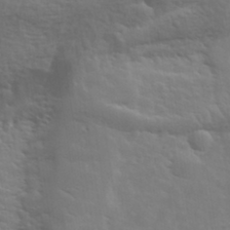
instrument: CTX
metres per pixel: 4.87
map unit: lHvf
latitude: 33.8583
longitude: -82.6301
